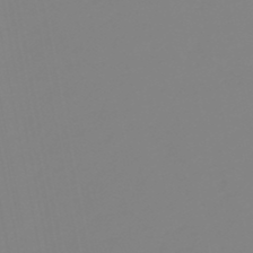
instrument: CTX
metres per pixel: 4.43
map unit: eHb
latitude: -49.3888
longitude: 85.1620
